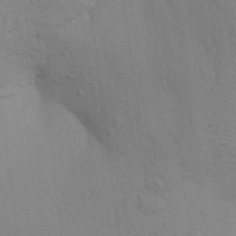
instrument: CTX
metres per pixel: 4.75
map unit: Aa
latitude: 24.1766
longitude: -148.6491
